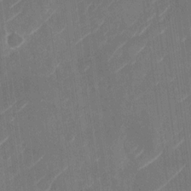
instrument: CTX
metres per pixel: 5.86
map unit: Nhu
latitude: -29.1242
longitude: -71.4237
